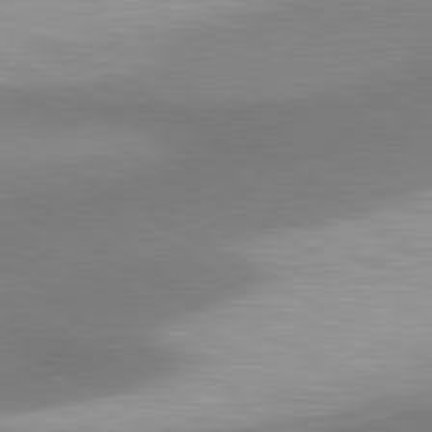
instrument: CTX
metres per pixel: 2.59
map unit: lApd
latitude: 80.6490
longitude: 163.6911
